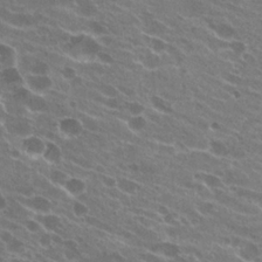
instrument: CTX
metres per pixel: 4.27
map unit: Hto
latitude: 23.3482
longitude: -38.5924
